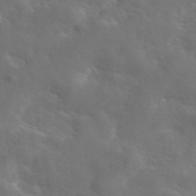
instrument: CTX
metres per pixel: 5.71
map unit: eAb
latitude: 45.6316
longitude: 125.4076
